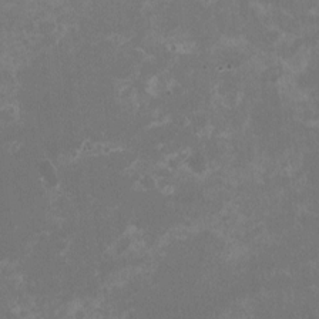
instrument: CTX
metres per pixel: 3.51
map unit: HNhu
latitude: -2.7463
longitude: -3.9339
